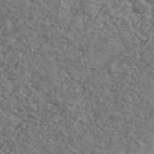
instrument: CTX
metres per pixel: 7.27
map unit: Ave
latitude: 40.6301
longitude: -108.2144
